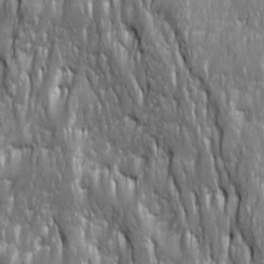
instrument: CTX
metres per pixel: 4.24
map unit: Ave
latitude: 15.8773
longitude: -135.0269
